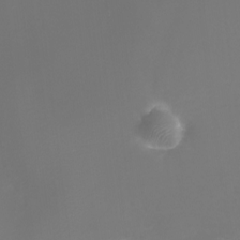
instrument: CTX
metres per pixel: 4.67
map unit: Nhu
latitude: -7.9556
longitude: -84.4223
